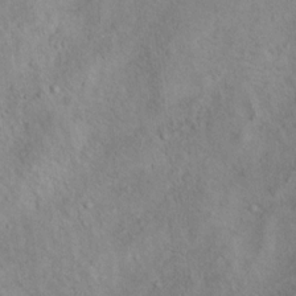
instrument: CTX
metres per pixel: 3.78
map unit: Nhu
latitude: 11.8017
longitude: -26.7624
